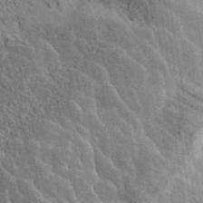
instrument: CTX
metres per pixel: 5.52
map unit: ANa
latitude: 41.7450
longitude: 13.6155
